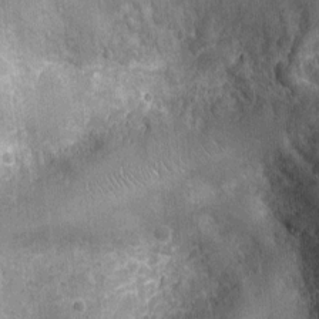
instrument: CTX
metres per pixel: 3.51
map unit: Ht
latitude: -3.6910
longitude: -15.9906
